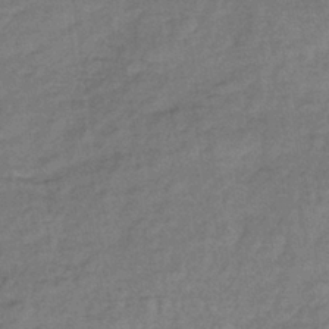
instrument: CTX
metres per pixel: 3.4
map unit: lHb
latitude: -35.6722
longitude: 66.0850
